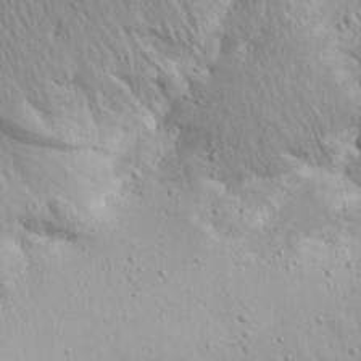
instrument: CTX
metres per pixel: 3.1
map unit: Aa
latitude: 14.9703
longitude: -141.7449
